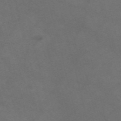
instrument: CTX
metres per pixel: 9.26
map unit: Nve
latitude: -58.2550
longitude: 59.5966
